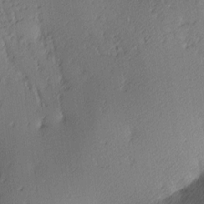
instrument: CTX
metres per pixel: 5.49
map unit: lAa
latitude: 4.1200
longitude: -116.3656
